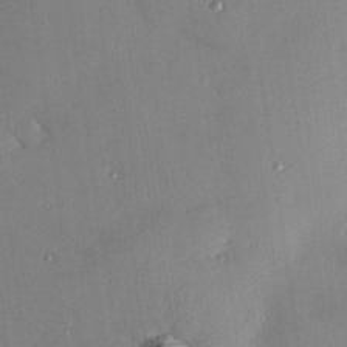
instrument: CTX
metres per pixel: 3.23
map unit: Hve
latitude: 25.8394
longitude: -91.1025
